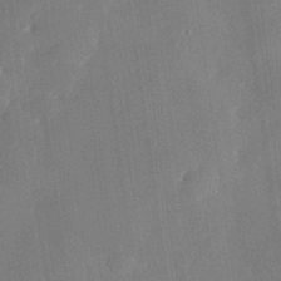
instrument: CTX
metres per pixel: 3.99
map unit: eHh
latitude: 29.8583
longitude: -82.0444
